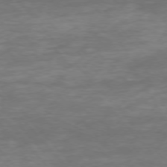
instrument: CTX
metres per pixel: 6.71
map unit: Ap
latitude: -76.4629
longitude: -70.1767
